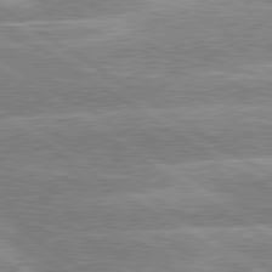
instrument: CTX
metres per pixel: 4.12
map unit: lApd
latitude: 80.1011
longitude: -130.0822
